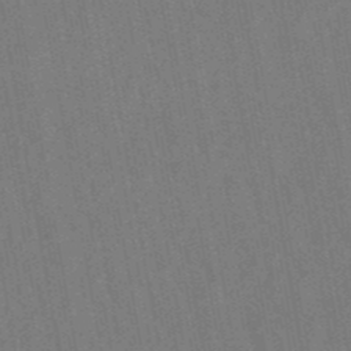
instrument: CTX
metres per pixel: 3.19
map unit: lHb
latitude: -49.1809
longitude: 73.3698
